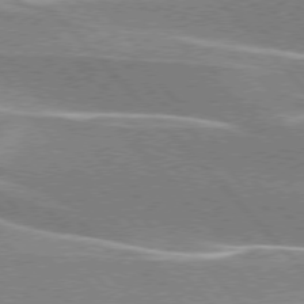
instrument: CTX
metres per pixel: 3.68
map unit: lApd
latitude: 76.2522
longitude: -64.3089
